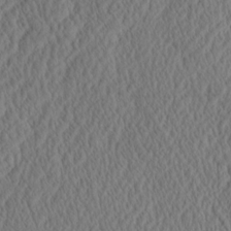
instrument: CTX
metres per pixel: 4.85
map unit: eHh
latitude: -3.2375
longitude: 16.6708
